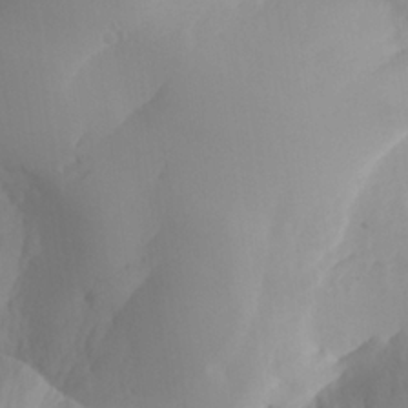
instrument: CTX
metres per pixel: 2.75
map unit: Aa
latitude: 25.1214
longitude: -127.7450
